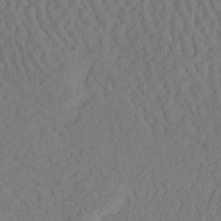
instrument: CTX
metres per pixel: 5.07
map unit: Aa
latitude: 24.5356
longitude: -132.8947
